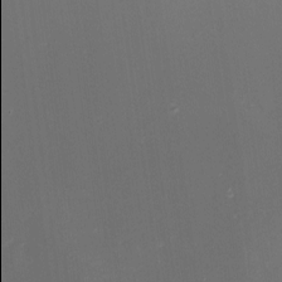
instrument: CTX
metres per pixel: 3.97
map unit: eHh
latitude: -5.1809
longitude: -85.9906
